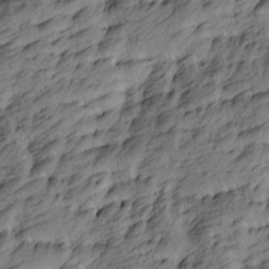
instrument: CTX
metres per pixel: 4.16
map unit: Htu
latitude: -5.0297
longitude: -176.4790
